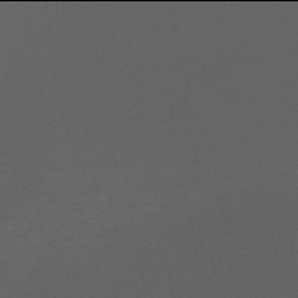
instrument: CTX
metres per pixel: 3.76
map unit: HNb
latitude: -50.0094
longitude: -46.1767
